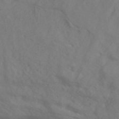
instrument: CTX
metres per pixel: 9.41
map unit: ANa
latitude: 40.5545
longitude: 22.4629
